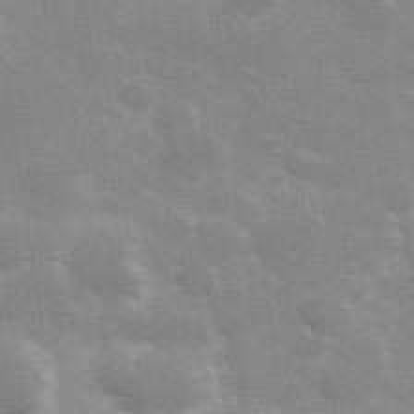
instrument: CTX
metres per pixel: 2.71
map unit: Hve
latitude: 30.9136
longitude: 149.8990
